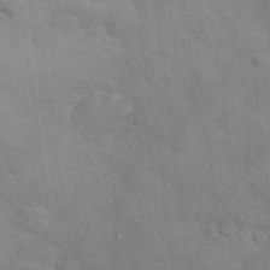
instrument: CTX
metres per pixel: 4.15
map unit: Nhu
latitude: 27.5182
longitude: -71.1592
